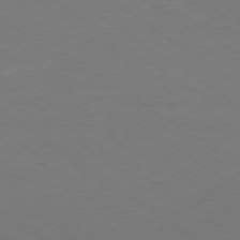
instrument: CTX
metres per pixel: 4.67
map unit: Ap
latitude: -78.5573
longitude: -74.6113
